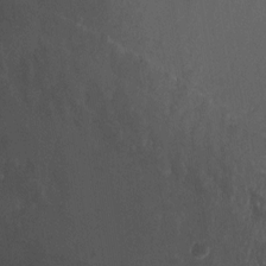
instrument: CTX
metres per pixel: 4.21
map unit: Ht
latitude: 4.1767
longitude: -20.6679
